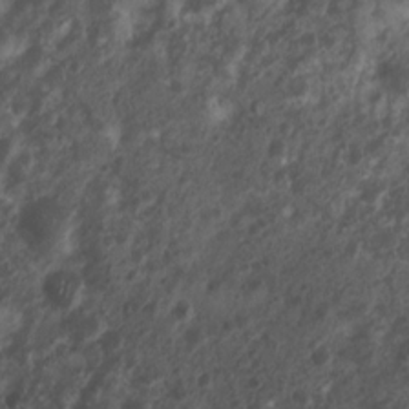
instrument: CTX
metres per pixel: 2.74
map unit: Nhu
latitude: 7.3482
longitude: -21.5371
